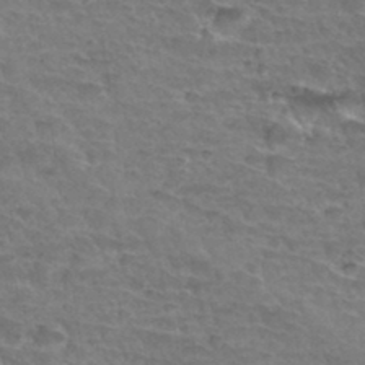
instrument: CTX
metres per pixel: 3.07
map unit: Hto
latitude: 34.5168
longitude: -45.1592
